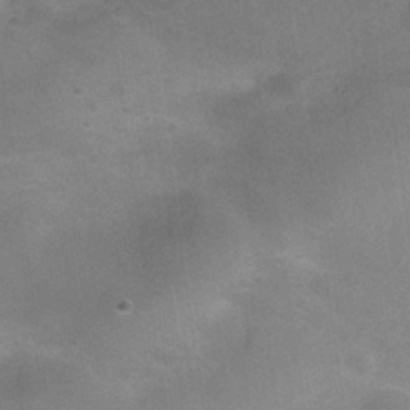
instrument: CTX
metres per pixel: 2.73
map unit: Nhu
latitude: 27.0459
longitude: -55.5749
